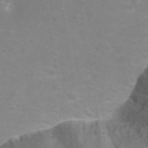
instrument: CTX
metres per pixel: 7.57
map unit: eHh
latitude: 24.1577
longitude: -63.7828
